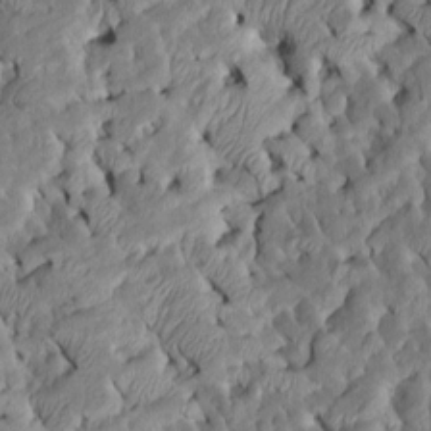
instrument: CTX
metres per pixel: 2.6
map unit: Htu
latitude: -7.8989
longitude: 145.5210
